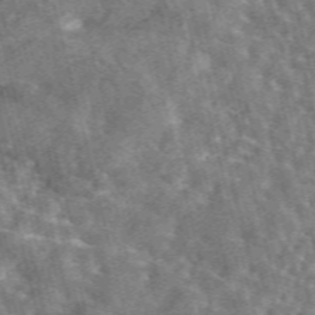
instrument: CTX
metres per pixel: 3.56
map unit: eAb
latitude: 44.6301
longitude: 111.5777
